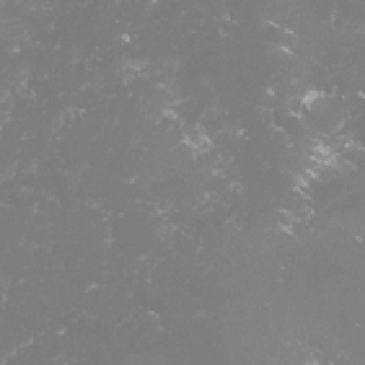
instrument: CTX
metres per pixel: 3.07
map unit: lHvf
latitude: -14.7275
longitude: -100.1578
